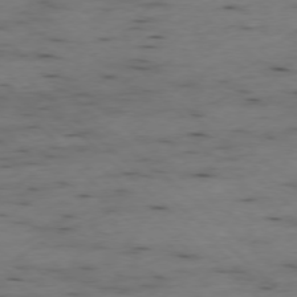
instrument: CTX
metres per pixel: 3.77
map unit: Ap
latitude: -77.5777
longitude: -89.8584
